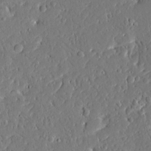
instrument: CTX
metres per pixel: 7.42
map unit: Ave
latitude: 16.0633
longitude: -140.7624
